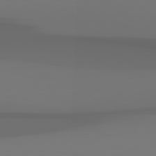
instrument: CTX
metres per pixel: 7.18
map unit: Hpe
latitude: 78.4601
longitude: -134.9324
